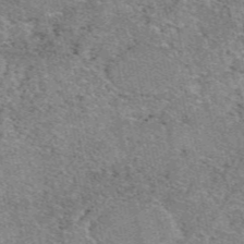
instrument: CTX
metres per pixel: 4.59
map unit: eAb
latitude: 49.2159
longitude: 114.1795
